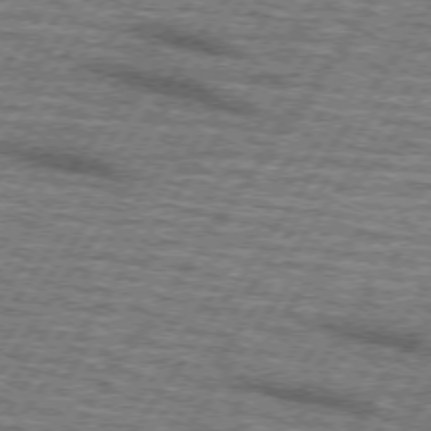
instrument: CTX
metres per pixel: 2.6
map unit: lApd
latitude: 73.4805
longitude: -70.4601
